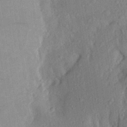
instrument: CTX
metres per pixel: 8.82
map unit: Aa
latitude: 27.6883
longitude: -145.5749
